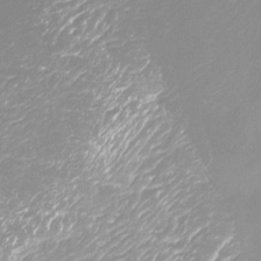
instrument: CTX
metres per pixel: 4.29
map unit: Htu
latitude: -13.2754
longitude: -49.3293
